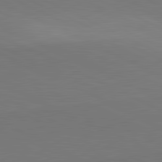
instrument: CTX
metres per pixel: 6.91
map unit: lApd
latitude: 81.8205
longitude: 151.5966
